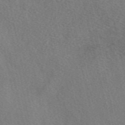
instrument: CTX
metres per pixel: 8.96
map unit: eAb
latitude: 48.8380
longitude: 112.5196
